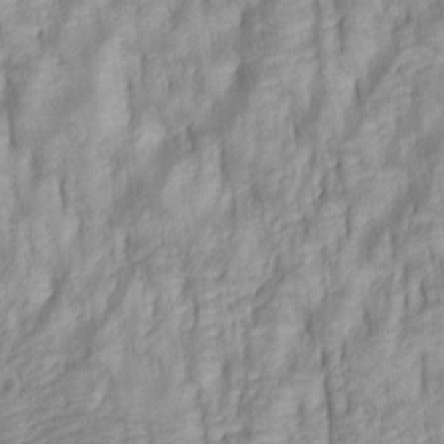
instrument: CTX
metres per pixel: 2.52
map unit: lAa
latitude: 6.4034
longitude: -115.0080
